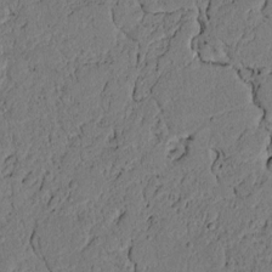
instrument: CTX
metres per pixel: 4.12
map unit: lAvf
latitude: 4.3656
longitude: 167.3699
